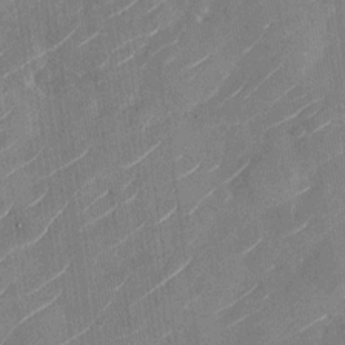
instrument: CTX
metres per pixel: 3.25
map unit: Nhu
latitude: -28.9731
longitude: -72.5924
